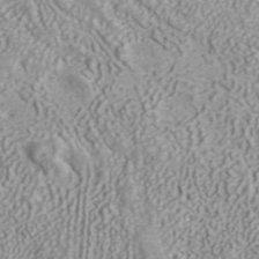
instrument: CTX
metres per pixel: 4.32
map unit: ANa
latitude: 41.4615
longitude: 30.7463
